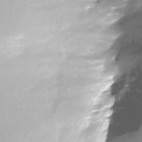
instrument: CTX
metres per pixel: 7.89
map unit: Nhe
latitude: -37.8044
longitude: -112.1956
